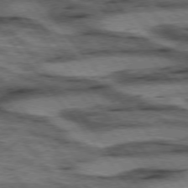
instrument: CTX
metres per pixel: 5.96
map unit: lApd
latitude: 75.4426
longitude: -48.8002
